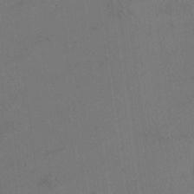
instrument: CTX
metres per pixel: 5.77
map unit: Aa
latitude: 20.1578
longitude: -140.7246
